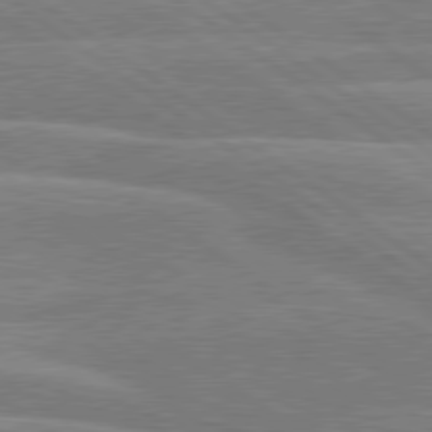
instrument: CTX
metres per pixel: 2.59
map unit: lApd
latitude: 79.6316
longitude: -121.4238
